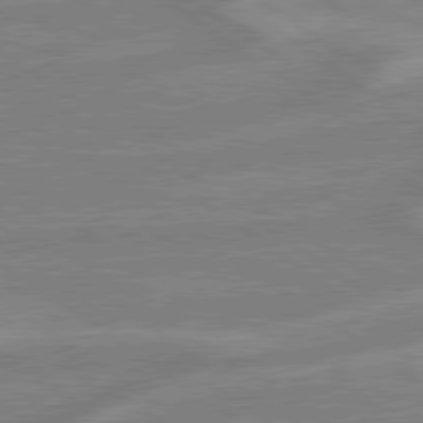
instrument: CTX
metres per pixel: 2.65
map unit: lApd
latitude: 79.2537
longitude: -164.6113
